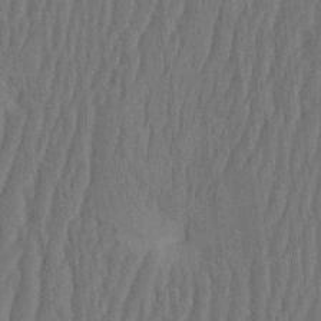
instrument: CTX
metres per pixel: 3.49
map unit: HNhu
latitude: -2.5573
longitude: 14.2362
